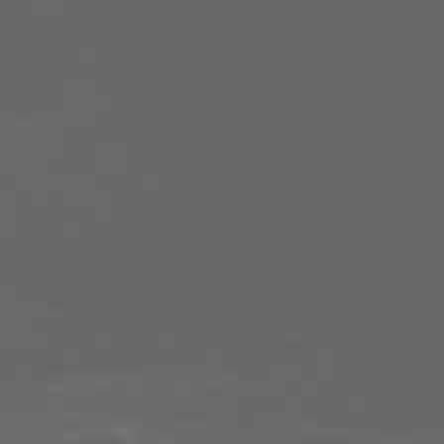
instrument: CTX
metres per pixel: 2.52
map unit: Ap
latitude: -76.2928
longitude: -69.2537
